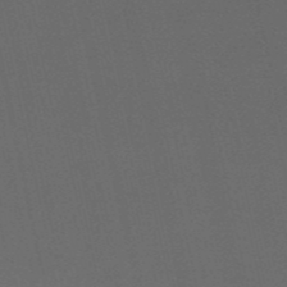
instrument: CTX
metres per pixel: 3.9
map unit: HNb
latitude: -53.8989
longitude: -42.2901
